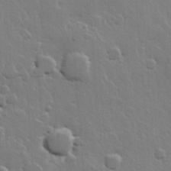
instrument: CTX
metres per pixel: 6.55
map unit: Hve
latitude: 23.2348
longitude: 149.3132
